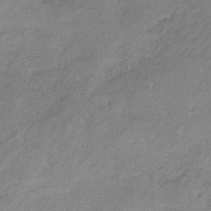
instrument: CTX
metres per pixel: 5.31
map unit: HNb
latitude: -33.6533
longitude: 58.6896
